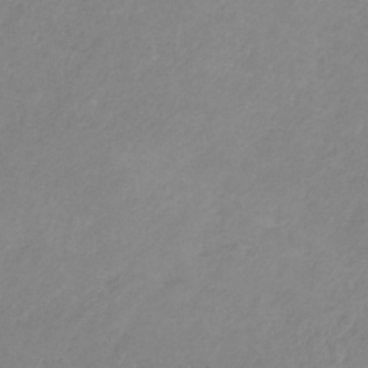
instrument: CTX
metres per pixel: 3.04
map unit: HNb
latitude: -31.9556
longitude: 61.7289
